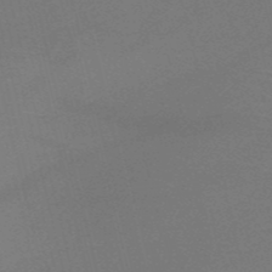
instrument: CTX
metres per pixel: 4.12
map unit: HNb
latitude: -50.7841
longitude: -41.9150
